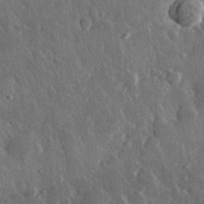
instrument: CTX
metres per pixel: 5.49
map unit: eHh
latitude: 32.9136
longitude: -80.1389
